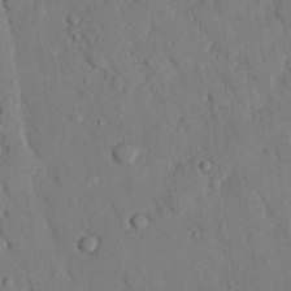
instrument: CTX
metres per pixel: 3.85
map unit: eHh
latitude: 26.7435
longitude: -80.2145
